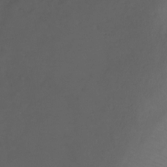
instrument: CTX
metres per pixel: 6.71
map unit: Ht
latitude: 2.2144
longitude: -33.9528
